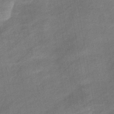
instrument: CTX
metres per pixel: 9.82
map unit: eHb
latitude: -42.0849
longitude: 84.1416
